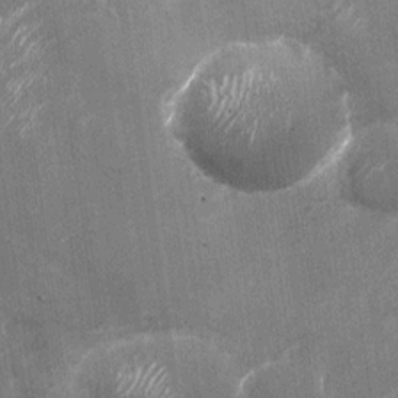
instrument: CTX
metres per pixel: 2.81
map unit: Nhu
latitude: -28.4251
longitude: -75.1214
